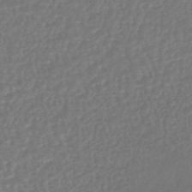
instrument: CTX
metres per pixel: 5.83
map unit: lHb
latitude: -43.0864
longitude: 75.7289
